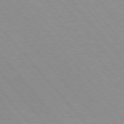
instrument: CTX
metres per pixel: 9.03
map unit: Hpe
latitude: 76.1389
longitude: -153.5749
